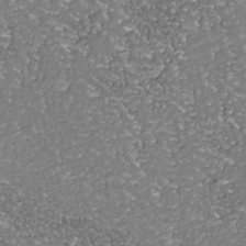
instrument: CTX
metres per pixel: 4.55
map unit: Nhu
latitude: -38.5574
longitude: -82.4412
